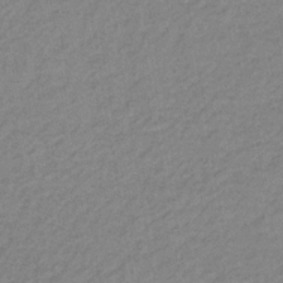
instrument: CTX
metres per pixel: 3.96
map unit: HNb
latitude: -33.8612
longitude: 62.1228
